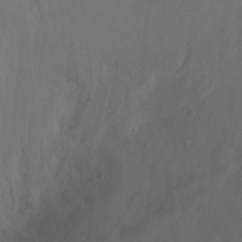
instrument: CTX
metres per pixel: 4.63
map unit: Ht
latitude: -0.4062
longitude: -17.8394
